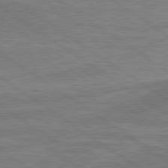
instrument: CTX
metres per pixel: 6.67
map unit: lApd
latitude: 79.5938
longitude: 171.1809
